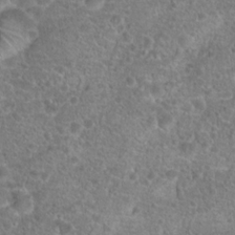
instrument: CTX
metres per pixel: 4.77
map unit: Hto
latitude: 18.3656
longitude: -41.7827
